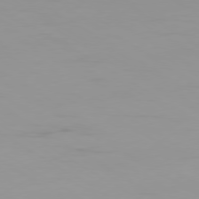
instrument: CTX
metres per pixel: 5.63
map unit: Ap
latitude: -79.5588
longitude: -92.8947
